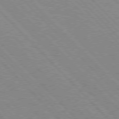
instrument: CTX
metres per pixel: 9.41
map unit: Hpe
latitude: 76.2711
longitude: -127.2537
